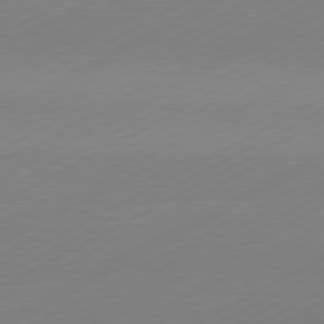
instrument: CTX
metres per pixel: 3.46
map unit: Hpe
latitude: -81.5399
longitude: 13.8989
